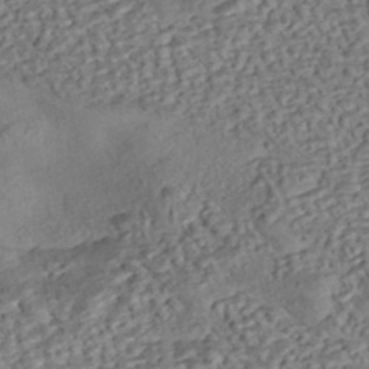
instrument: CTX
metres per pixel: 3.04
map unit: eHh
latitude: -43.2375
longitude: 121.2376
